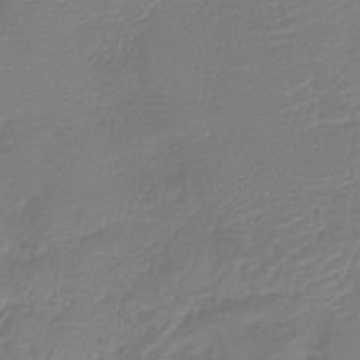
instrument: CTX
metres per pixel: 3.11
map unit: lHb
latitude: -42.0283
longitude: 76.9731
